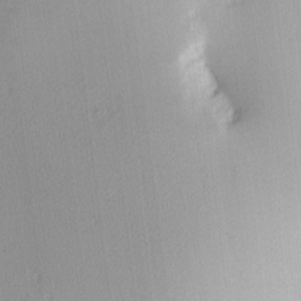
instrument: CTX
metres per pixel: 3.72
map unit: Hve
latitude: 12.7435
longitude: -90.4412
